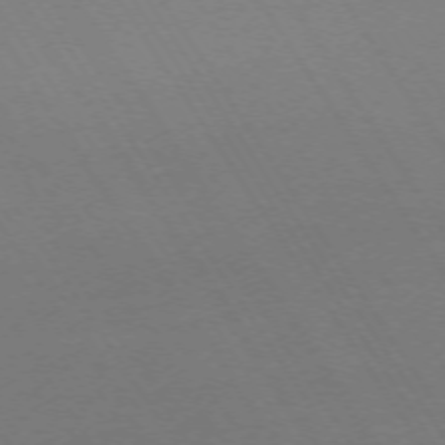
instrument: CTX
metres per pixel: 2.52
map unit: Ap
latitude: -73.3509
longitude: -72.1956
